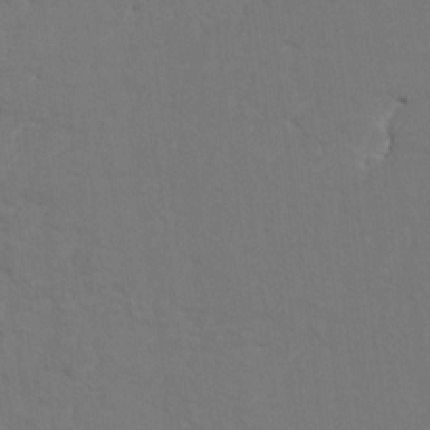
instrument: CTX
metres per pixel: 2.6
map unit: HNhu
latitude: 7.0269
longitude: -4.5546
